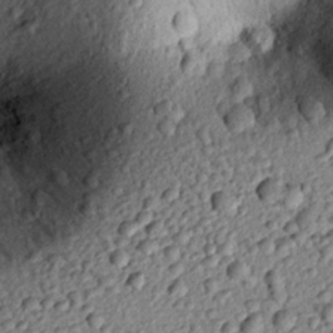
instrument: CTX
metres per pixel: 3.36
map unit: eHh
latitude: 24.4790
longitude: -78.6680
